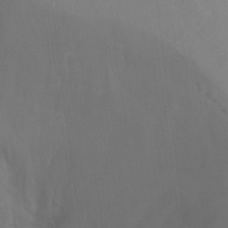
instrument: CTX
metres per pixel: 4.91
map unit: Ht
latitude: -9.5399
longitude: -24.2333
